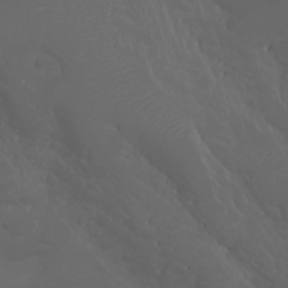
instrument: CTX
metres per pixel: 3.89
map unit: Htu
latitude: -5.1620
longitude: -88.2712
